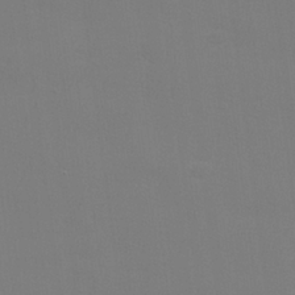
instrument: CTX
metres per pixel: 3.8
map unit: lHvf
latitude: 24.2711
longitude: 141.0864
